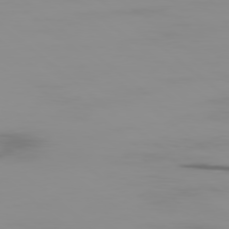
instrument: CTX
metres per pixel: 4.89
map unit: Ap
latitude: -79.1242
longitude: -71.4048
